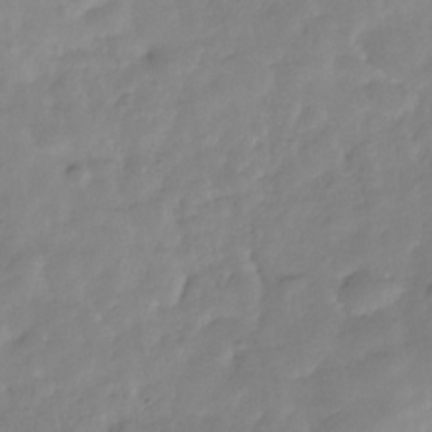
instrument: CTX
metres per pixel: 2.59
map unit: Hve
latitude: -31.4454
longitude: 90.5007
